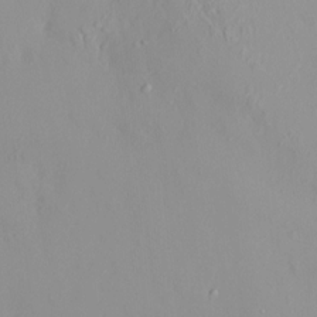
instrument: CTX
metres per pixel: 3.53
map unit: HNhu
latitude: 2.9891
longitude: 7.1242
